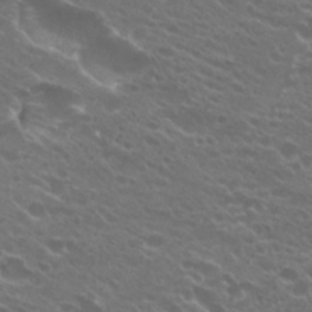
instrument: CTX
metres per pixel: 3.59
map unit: Hto
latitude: 25.2159
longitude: -37.1781
